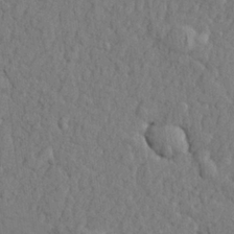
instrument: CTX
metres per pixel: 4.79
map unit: lHvf
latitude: 23.1025
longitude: 142.2550
